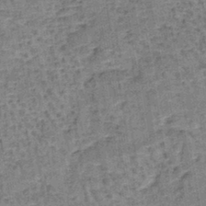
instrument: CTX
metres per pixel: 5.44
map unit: lHb
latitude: -40.7274
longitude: 57.7477
